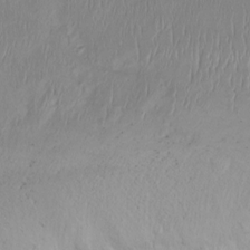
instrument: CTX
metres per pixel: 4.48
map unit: Htu
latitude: -14.7464
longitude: -44.5923
